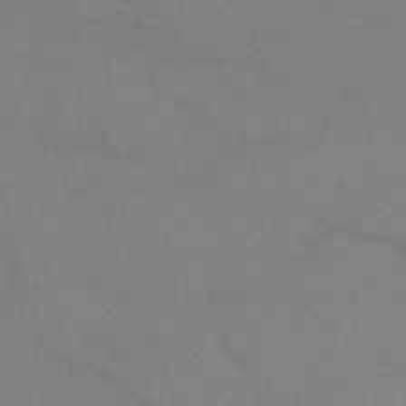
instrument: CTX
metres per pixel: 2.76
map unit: eHh
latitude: -61.4265
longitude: 54.0283
